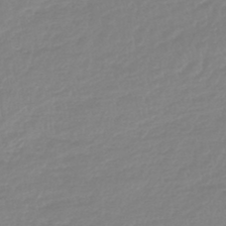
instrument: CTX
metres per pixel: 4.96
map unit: lHb
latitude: -44.3495
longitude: 78.1983
